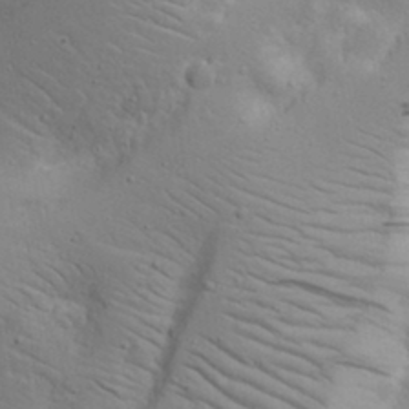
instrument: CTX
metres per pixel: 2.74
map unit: Aa
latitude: 16.8380
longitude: -125.3859
